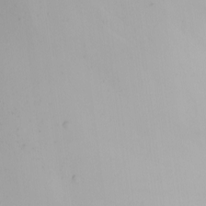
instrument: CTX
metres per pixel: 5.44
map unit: Nhu
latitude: -5.7288
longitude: -94.8758
